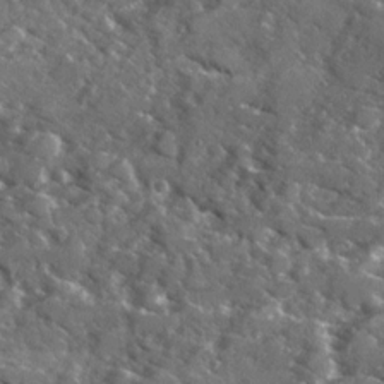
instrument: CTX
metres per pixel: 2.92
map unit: Ave
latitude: 17.8394
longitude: -130.0822
